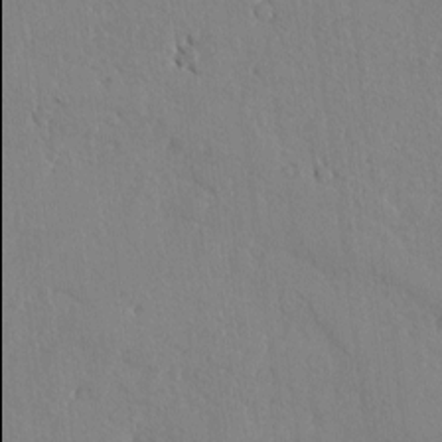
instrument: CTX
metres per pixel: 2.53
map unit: lAvf
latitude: -5.0675
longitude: -113.9906
